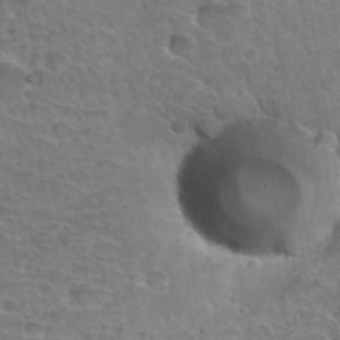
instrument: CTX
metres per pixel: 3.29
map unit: Hto
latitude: 35.5371
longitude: -43.6505
